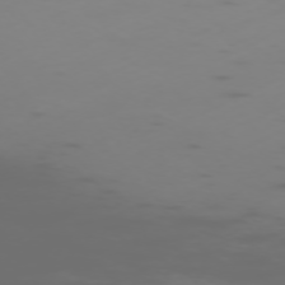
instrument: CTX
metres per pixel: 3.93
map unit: Hpe
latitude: -73.7666
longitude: 6.3306
